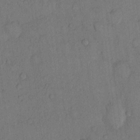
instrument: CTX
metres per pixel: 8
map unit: Hto
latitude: 10.5546
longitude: -58.5357
